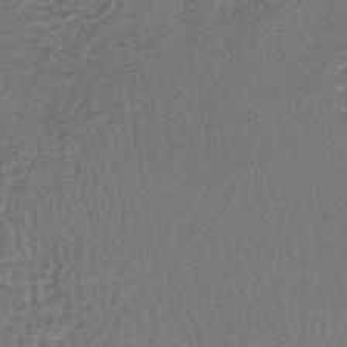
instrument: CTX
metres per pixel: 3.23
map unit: lHb
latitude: -43.5588
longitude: 58.1227
